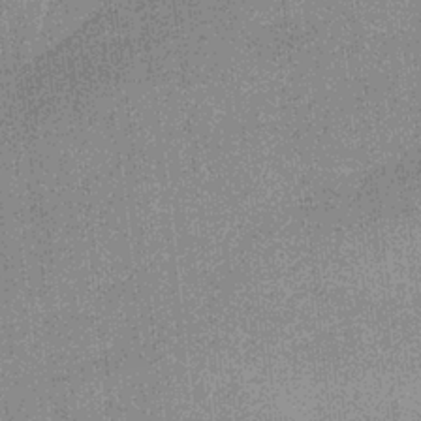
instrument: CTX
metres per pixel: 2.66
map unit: eHb
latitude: -32.6708
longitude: 73.6155
